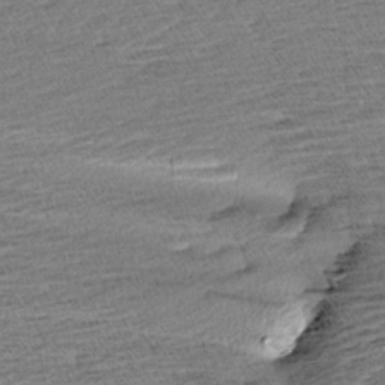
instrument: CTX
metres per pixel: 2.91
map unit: Aa
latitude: 6.7246
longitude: -137.0648
